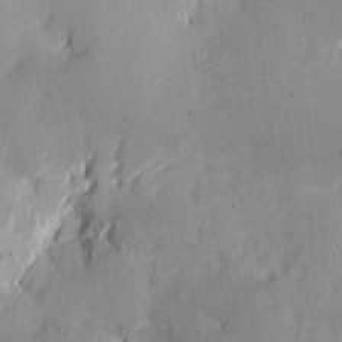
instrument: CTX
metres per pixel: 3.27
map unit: eHh
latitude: 10.5357
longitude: -69.2159
